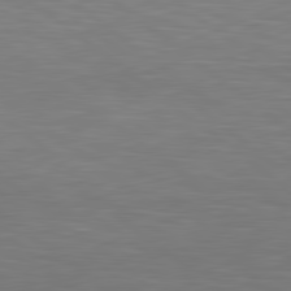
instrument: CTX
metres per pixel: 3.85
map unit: lApd
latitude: 80.3845
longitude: 118.9920
